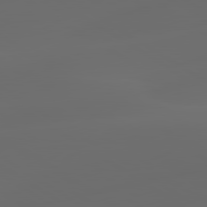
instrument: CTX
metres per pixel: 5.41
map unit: lApd
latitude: 80.1011
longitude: -91.1214
